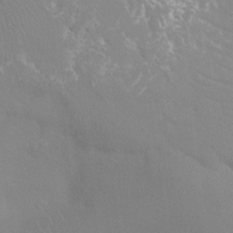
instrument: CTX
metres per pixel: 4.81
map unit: Ht
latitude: -4.6707
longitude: -25.9339
